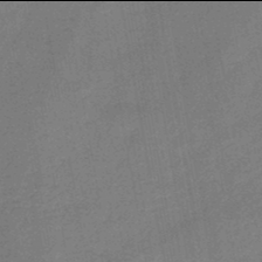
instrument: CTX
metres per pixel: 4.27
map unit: HNb
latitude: -46.0094
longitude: -37.5749
